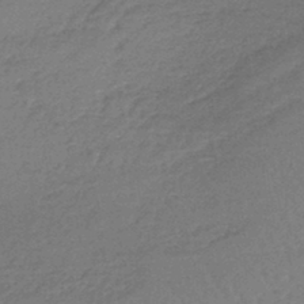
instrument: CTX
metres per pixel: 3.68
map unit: lHb
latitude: -42.4251
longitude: 66.4251
